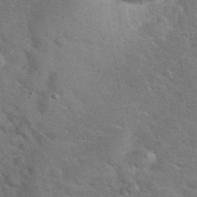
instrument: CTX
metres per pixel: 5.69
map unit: eHh
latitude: 38.0444
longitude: -65.7827
